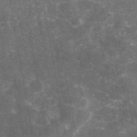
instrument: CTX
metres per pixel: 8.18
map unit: eAb
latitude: 46.2712
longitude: 119.8800
